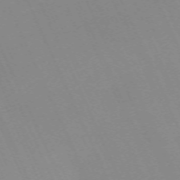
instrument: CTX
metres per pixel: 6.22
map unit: Nhu
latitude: -67.9178
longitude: 39.3321
